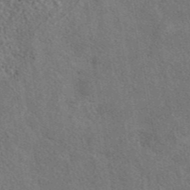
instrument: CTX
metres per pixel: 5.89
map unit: eAb
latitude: 42.8569
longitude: 110.6140
